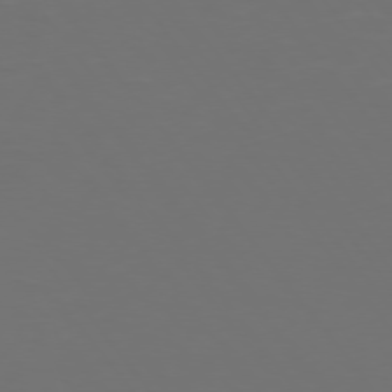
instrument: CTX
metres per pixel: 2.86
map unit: Hpe
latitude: 74.5357
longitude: -125.5182
